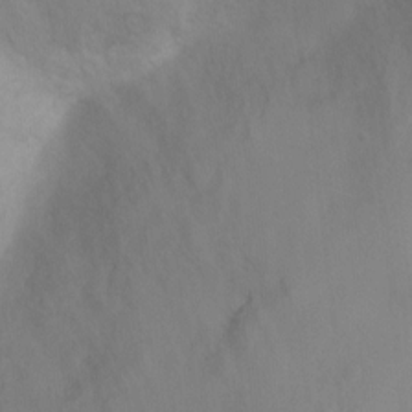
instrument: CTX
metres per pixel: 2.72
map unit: Ht
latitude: 3.4993
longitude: -28.9513
